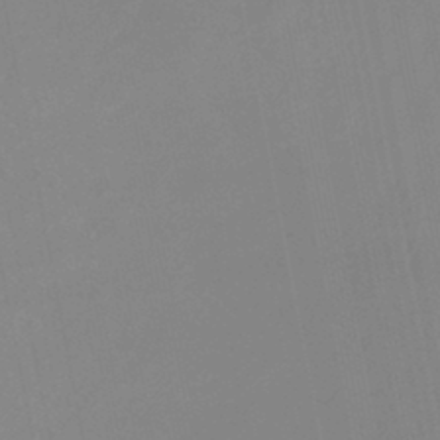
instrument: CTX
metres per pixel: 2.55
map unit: eHb
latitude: -37.0675
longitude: 74.8219
